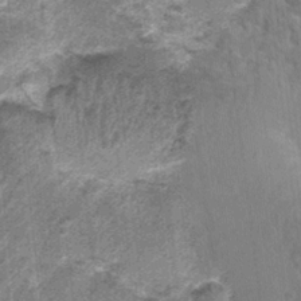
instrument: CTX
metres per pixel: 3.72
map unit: Nhu
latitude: 0.6490
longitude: -16.8002
